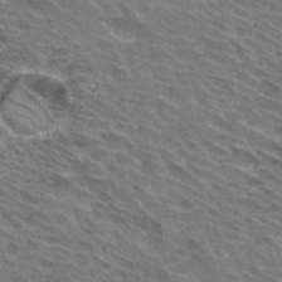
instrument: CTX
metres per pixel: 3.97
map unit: Hto
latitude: 31.8395
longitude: -44.7435
